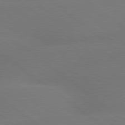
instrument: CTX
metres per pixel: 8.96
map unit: lApd
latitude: 79.2537
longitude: -150.4601
